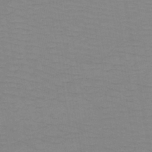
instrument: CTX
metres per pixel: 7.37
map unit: lHb
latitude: -40.9730
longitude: 52.8219
